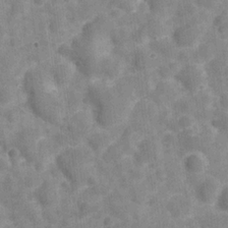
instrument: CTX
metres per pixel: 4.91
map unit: Hve
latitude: -28.3117
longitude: 92.0661
